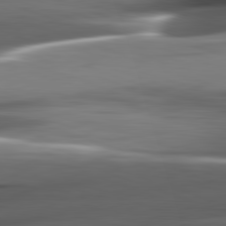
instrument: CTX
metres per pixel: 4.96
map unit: lApd
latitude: 82.1011
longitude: -144.9702
